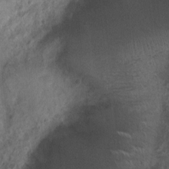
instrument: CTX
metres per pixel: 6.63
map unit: Nhu
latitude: 4.3089
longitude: -18.1389
